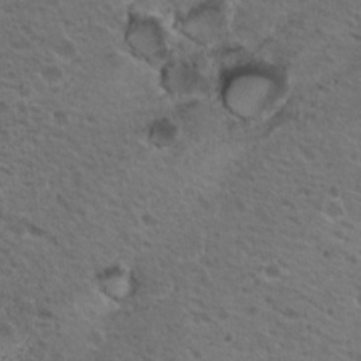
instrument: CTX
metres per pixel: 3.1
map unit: Nhu
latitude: 19.7827
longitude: -31.4994
